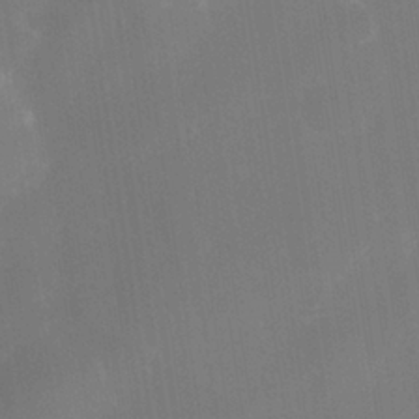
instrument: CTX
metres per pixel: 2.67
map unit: Nhe
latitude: -38.0661
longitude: -119.1970
